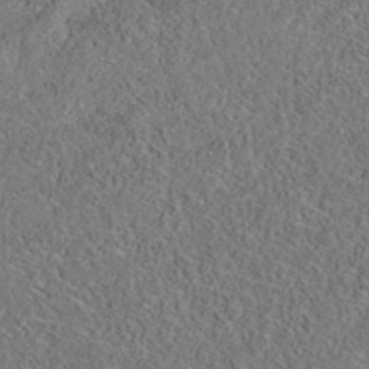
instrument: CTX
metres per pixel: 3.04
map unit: eAb
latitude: 35.5371
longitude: 107.1620
